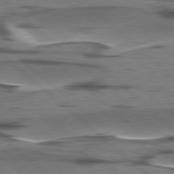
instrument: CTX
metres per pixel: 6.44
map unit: lApd
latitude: 78.3279
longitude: -49.3860
